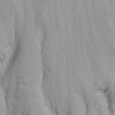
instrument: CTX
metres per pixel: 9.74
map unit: Nhu
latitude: -1.0109
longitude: -80.5357
